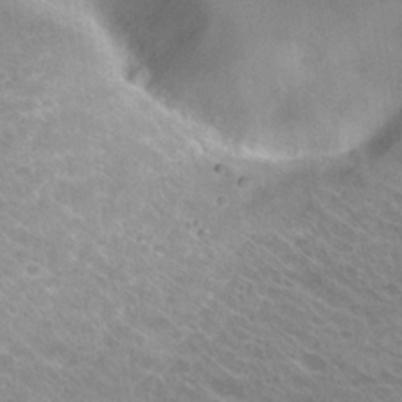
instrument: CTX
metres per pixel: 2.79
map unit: Hto
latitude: 25.9339
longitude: -36.1956
